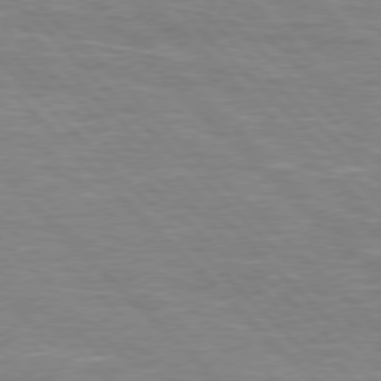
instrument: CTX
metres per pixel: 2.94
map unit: Hpe
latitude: 76.8191
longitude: -151.5749
